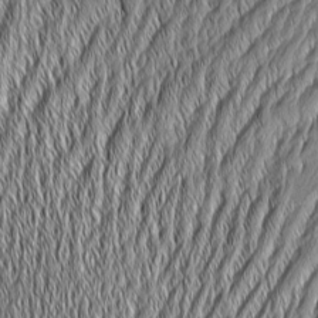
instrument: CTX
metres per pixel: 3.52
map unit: Aa
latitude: 7.0836
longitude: -130.1767
